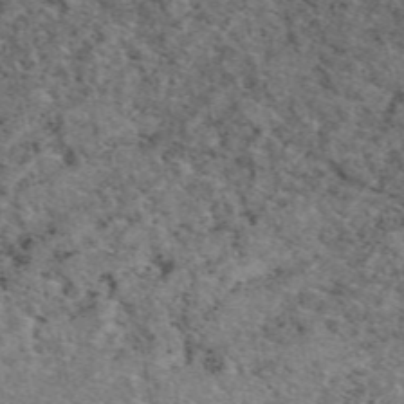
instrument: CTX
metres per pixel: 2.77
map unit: eAb
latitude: 48.4790
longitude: 104.2928
